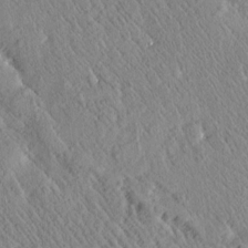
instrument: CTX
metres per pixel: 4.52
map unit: Htu
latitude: -0.1228
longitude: 176.1039
